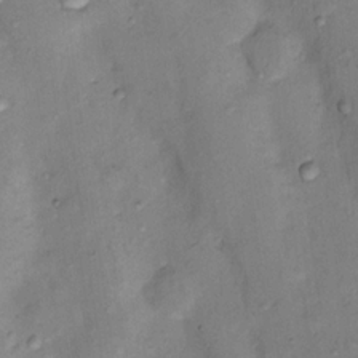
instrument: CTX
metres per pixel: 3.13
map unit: Nhu
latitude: 12.2145
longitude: -28.8758
